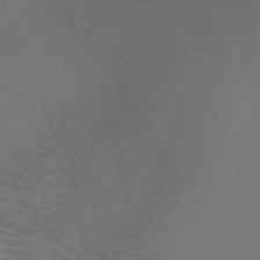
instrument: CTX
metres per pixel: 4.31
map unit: HNb
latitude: -47.9367
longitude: -48.9136
